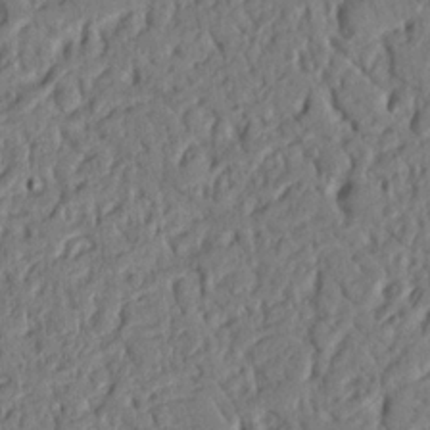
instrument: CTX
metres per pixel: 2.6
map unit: Nhu
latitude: 18.8380
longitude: -78.2145
